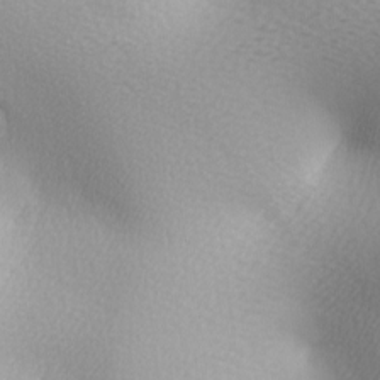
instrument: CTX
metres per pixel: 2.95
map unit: lAa
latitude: -5.6533
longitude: -122.0255
